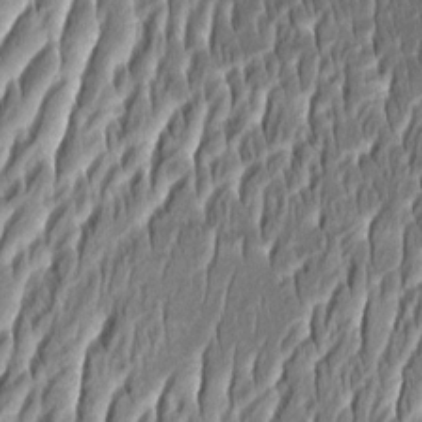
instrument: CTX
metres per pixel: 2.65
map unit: Aa
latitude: 8.8947
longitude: -132.7246
